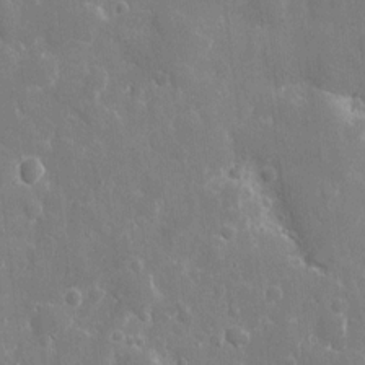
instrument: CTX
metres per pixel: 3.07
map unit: eHh
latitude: 9.0270
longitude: -70.3467
